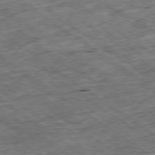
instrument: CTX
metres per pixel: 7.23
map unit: Ap
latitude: -79.2942
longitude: -87.5749
